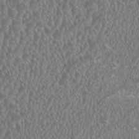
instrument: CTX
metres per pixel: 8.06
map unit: HNhu
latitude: 0.7246
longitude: 0.7653
